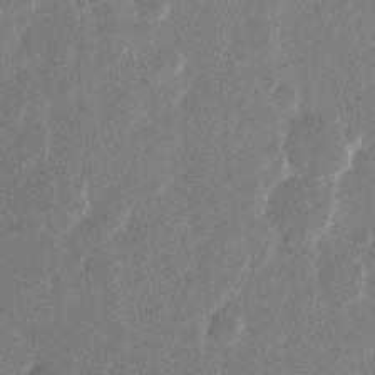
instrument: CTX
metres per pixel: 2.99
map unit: eHh
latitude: 13.4804
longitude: -68.8569
